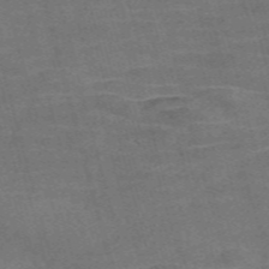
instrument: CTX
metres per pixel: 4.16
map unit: Nve
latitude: -58.6896
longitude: 64.9920
